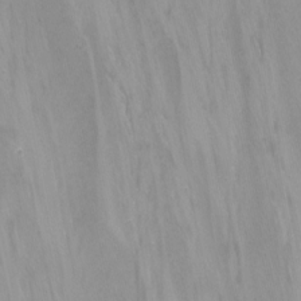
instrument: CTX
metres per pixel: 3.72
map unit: Nhu
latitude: -8.5385
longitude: -50.4979
